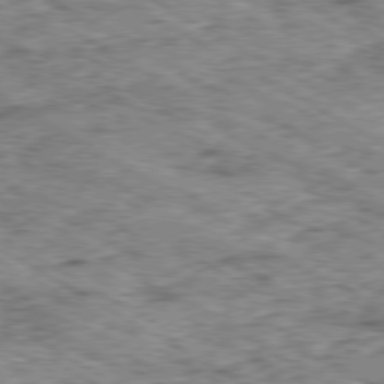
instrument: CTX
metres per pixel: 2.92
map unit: Ap
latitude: -80.2551
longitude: -48.6302
